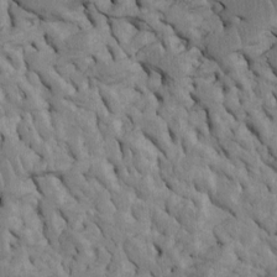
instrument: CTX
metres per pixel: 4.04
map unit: Htu
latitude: -4.9163
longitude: 156.7841
